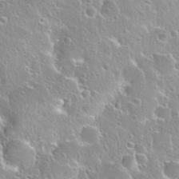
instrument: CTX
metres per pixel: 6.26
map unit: Nhu
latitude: 28.3278
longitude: -53.8395
